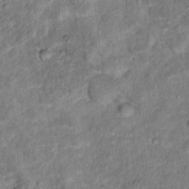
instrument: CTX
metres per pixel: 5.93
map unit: Hto
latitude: 15.5938
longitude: -38.4034
